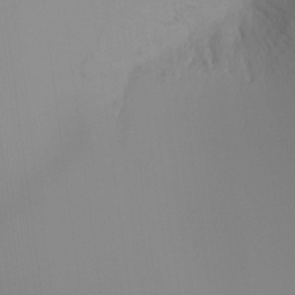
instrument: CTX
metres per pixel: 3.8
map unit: Ht
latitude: -16.3496
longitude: -49.3104
